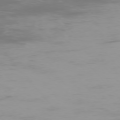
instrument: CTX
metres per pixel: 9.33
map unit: Ap
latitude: -76.6330
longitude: -73.8962
